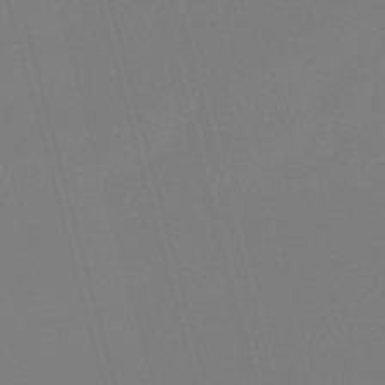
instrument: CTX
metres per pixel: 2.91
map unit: lHb
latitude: -50.3495
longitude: 81.8234
